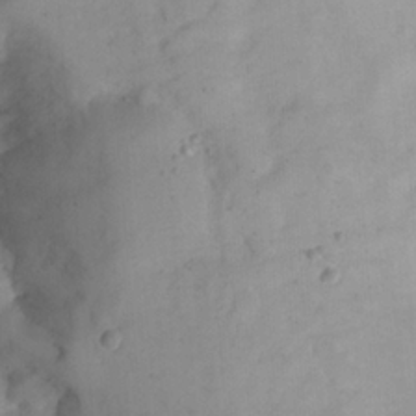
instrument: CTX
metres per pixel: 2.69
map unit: eHh
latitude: 23.9906
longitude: -66.5167
